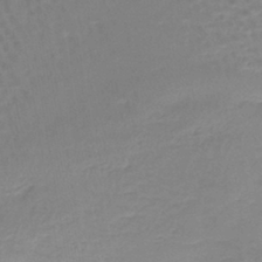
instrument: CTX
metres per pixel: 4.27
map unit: lHb
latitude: -41.5966
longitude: 59.2186
